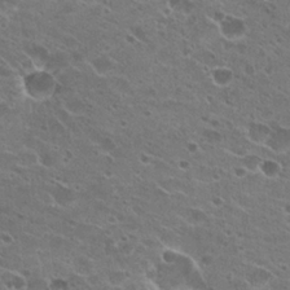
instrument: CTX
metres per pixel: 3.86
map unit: Hto
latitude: 23.4804
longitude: -41.8772
